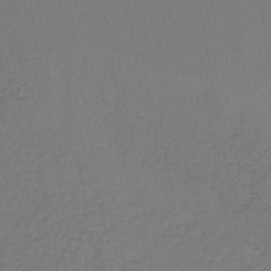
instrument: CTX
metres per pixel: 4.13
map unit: lHb
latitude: -42.8030
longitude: 75.0865
